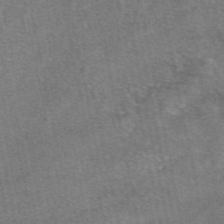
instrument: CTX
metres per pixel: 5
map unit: eAb
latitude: 47.6505
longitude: 103.5966
